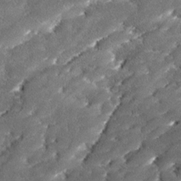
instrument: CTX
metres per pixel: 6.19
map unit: Ave
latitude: 17.7261
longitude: -136.5357
